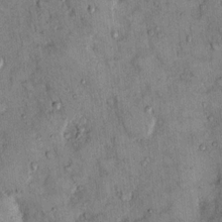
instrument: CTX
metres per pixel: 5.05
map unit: Hto
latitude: 13.4427
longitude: -59.0459
